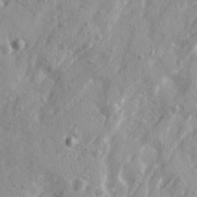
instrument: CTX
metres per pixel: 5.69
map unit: Ave
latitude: 21.0648
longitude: -130.9325
